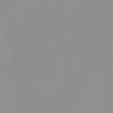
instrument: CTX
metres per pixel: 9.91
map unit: eHh
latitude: -0.5385
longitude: 19.6155
